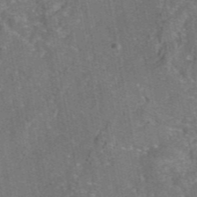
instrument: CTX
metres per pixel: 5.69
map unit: eAb
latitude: 46.0633
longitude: 107.2187
